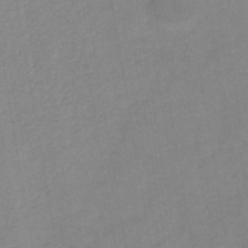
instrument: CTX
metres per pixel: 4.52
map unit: HNb
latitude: -43.9178
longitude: -39.1214
